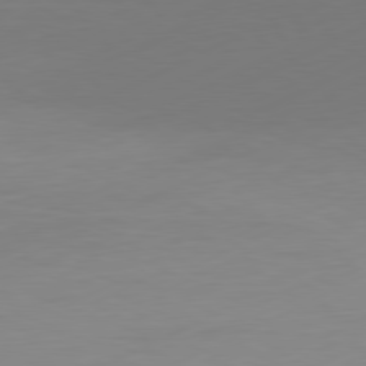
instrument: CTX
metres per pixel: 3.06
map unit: Ap
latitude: -81.3699
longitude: -84.3656
